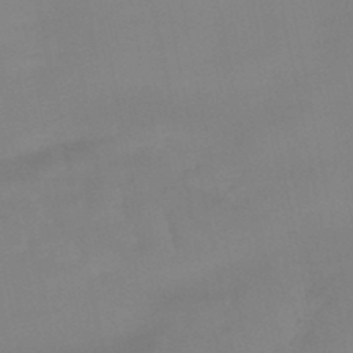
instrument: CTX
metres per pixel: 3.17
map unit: lHb
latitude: -48.8030
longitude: 77.0675
